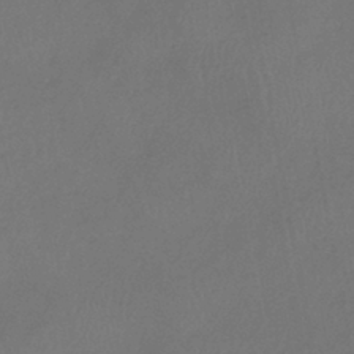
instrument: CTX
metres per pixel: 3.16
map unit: eHb
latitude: -39.0676
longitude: 76.9920
